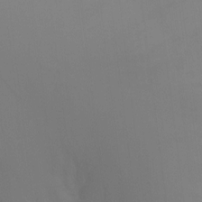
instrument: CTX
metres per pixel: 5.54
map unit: Ht
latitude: 1.9717
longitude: -25.0836
